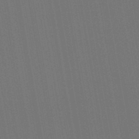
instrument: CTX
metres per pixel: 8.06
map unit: lHb
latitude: -47.3509
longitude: 73.1431
